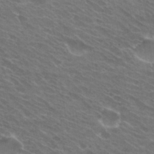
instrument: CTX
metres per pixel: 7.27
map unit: Hto
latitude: 30.5735
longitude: -43.8772
